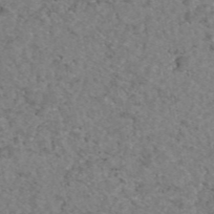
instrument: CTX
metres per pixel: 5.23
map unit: eAb
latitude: 47.3671
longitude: 113.5399
